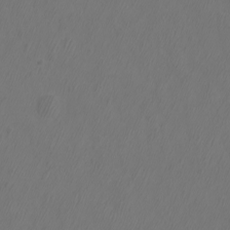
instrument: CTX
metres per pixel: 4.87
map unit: eHh
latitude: -7.1242
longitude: -76.3278
